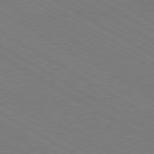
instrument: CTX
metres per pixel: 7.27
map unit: Hpe
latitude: -80.6330
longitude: 16.5385
